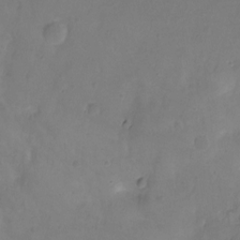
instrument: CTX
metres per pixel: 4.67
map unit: Hto
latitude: -11.7667
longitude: -39.7450
